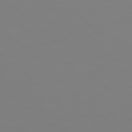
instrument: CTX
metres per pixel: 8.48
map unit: Hpe
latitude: 78.1767
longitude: 178.8219
